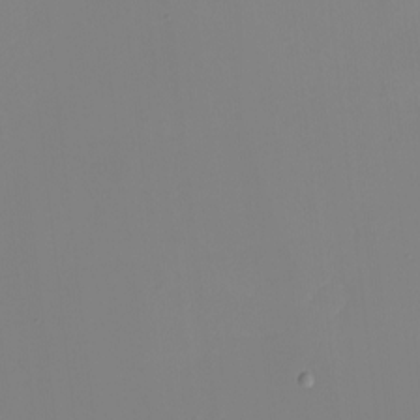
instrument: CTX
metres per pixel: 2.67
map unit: eHh
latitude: -5.3320
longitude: -87.0269
